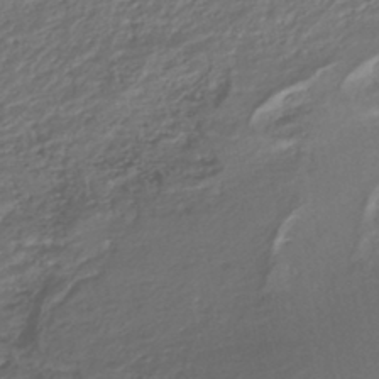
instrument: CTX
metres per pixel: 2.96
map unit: HNhu
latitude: -43.3698
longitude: 102.8030
